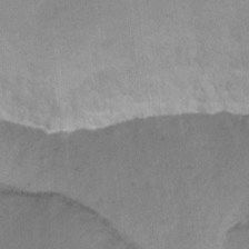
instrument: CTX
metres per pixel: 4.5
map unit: Ht
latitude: 2.2144
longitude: -34.9135
